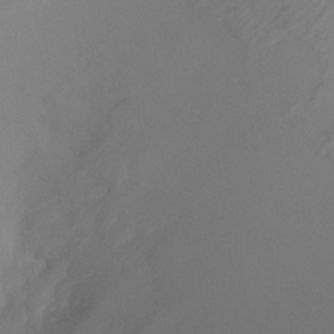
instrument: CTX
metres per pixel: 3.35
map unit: Ht
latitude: -0.3118
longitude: -18.0633
